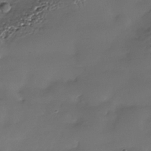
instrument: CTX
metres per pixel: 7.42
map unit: Nhe
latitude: -35.9178
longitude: -92.4223
